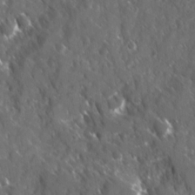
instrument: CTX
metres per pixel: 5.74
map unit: Ave
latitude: 17.1403
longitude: -130.5735
